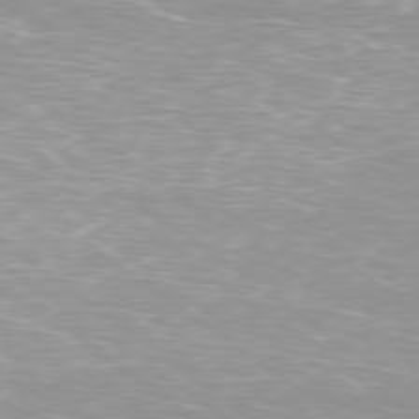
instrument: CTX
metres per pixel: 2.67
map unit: Ap
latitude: -79.3509
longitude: -66.8569
